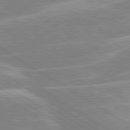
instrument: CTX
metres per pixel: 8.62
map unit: lApd
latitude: 80.0822
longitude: -130.7625
